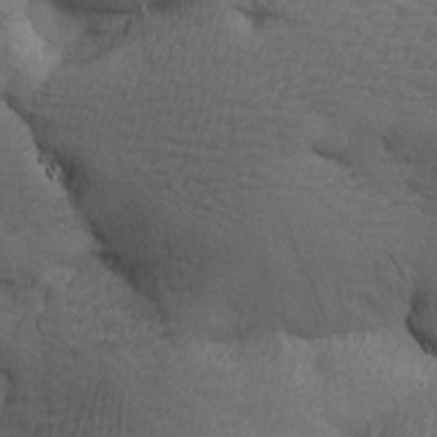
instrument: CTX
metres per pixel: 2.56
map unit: Ave
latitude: 13.6883
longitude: -106.1200
